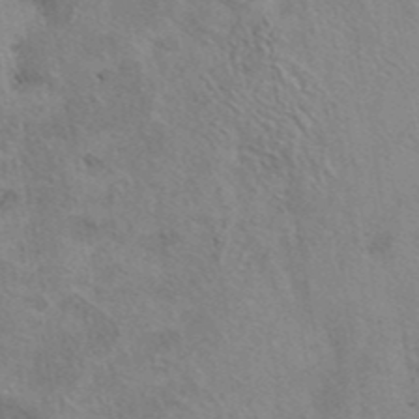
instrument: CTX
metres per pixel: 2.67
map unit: eAb
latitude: 41.6127
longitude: 110.0850
